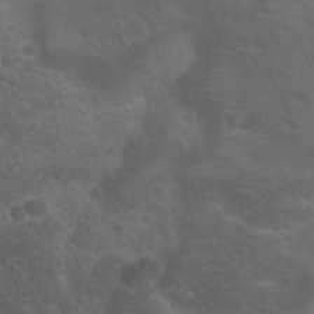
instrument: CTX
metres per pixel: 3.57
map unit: Nhu
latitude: 29.5560
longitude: -54.5546
